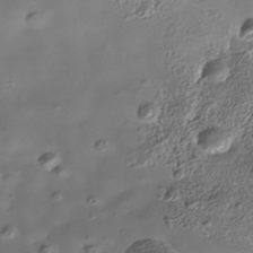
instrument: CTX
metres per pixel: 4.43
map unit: Nhe
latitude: -38.6708
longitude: -118.1955
